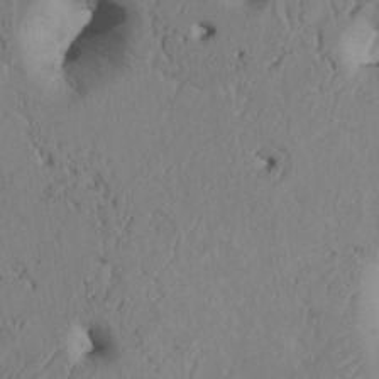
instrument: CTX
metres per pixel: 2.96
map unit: Htu
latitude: 3.2348
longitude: 147.7855
